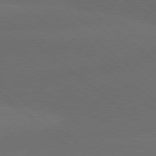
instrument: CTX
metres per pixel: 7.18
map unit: lApd
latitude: 77.9150
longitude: -56.7435
